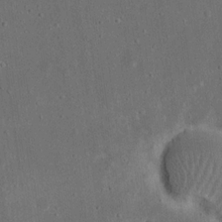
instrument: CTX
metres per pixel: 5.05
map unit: eHh
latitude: 17.9150
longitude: -71.0836
